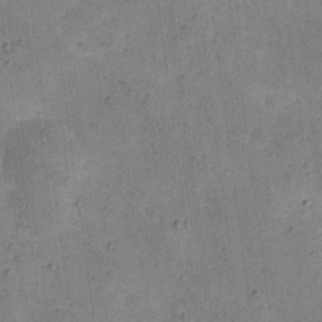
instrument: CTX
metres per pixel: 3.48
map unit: eHh
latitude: 21.7450
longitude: -66.1955
